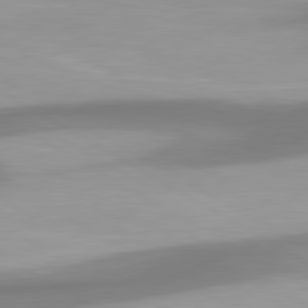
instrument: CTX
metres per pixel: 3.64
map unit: lApd
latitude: 80.6868
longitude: 174.8407
